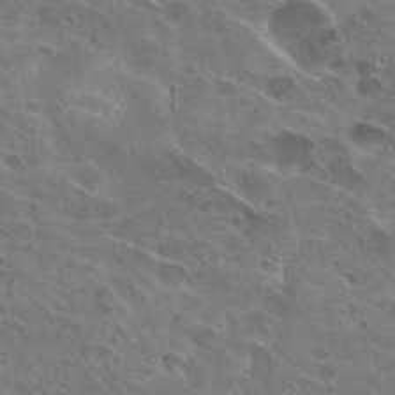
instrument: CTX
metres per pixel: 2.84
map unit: Hto
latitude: 27.7828
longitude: -44.8002
